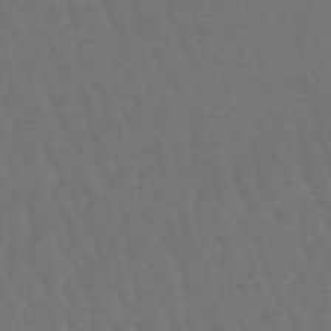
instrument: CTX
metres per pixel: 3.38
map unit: lHb
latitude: -47.0675
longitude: 77.6722
